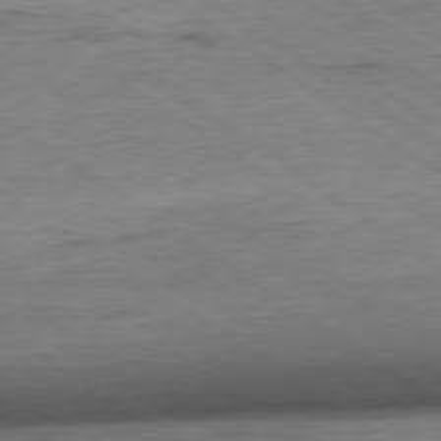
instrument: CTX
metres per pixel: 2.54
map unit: Hpe
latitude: -79.3698
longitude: 9.8422
